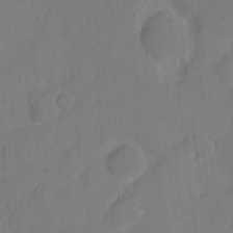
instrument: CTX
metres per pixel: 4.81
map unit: eHh
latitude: 6.4412
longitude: -66.6112
